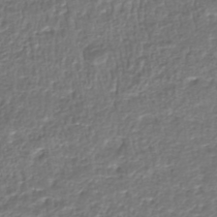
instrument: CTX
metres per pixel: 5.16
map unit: HNhu
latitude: -46.4818
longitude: 103.8233
